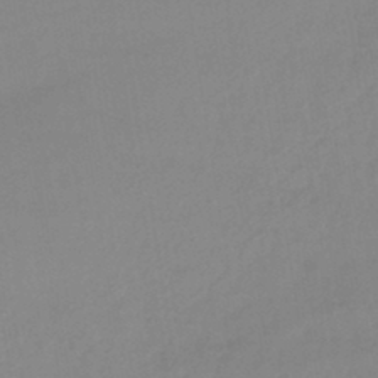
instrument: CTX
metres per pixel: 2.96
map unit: lHb
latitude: -42.4251
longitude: 66.8975
